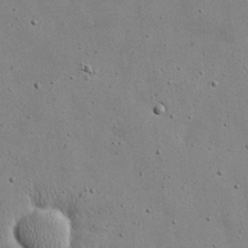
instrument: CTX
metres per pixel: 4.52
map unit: eHh
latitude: 20.4412
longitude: -71.7449
